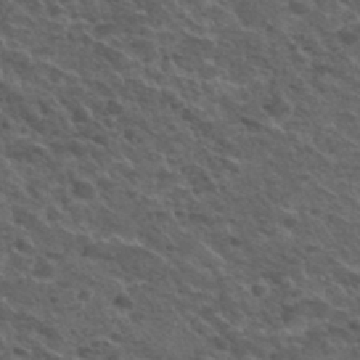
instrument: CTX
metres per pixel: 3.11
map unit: Hto
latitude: 33.4615
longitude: -50.1200
